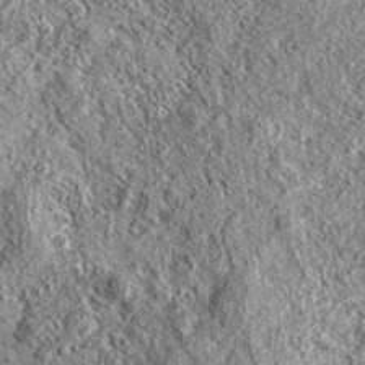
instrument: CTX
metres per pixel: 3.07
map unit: eAb
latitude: 36.8002
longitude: 111.4454
